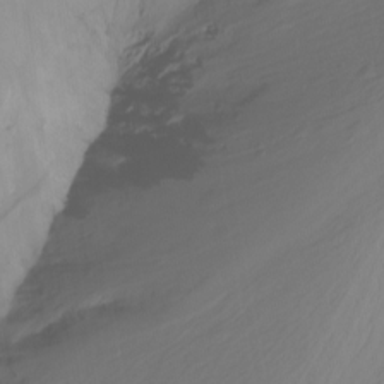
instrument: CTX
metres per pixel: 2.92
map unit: Nhu
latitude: -13.4455
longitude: -61.9717
